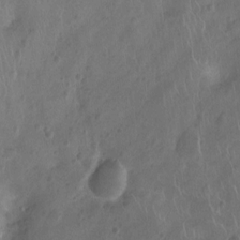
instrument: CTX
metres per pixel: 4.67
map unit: Ht
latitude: -9.3132
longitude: -21.3671
